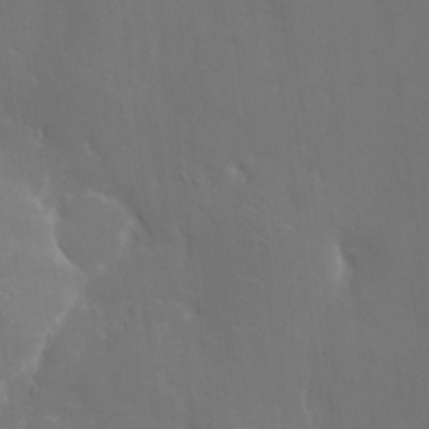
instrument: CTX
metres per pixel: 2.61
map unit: eHh
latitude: 6.0822
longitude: -69.2159
